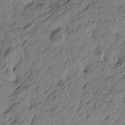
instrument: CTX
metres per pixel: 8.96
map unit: Htu
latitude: -5.8044
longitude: -179.4805
